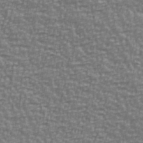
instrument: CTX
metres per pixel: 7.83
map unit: Ave
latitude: 40.9135
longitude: -113.4426
